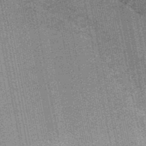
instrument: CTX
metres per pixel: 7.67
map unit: HNb
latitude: -50.2739
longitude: -42.2334
